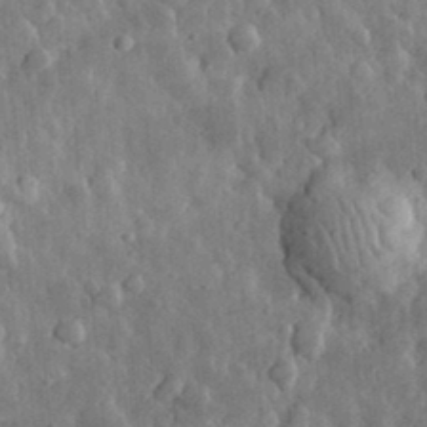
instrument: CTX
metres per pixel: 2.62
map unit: eHh
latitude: 33.1781
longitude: -80.1767
